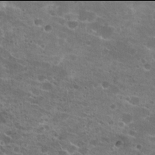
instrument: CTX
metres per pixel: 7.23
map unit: Hto
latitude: 21.9906
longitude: -41.4426
